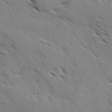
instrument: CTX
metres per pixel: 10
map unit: Ave
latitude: -0.2929
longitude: -111.0270
